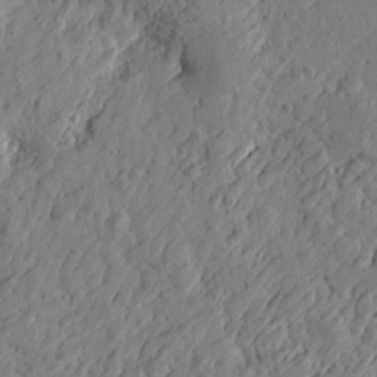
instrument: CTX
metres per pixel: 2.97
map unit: Htu
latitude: -2.5762
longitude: -178.4601
